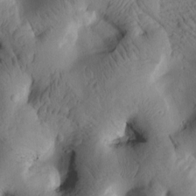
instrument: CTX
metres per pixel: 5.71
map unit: Htu
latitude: 2.5357
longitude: 177.6344
